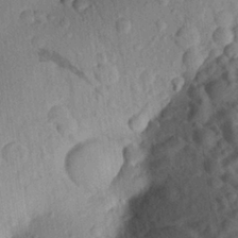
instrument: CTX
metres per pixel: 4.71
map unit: Aa
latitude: 22.6112
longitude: -147.5183
